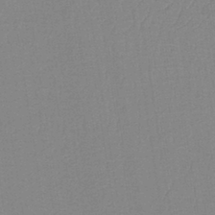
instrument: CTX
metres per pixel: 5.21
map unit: lHb
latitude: -40.7841
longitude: 53.1809
